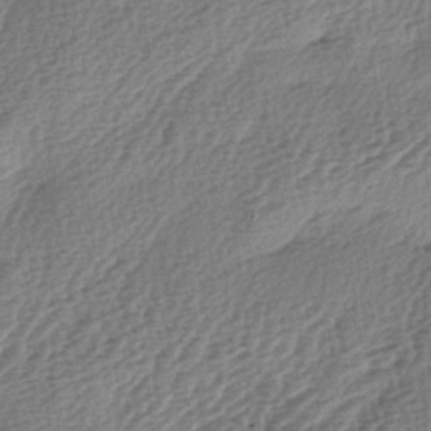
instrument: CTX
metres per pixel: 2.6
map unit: lAa
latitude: -3.5021
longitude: -128.6112
